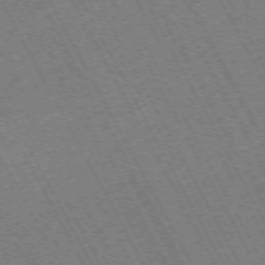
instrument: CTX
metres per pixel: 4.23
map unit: Hpe
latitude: -72.7274
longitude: 10.7463
